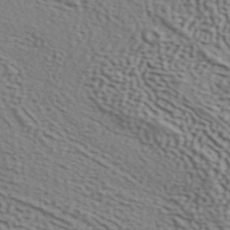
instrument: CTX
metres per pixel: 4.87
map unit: ANa
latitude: 41.6883
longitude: 50.4817
